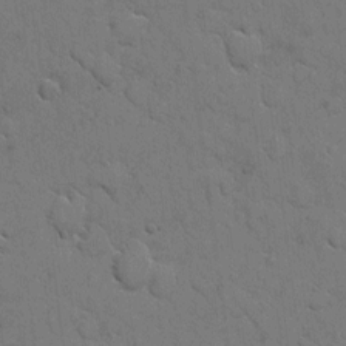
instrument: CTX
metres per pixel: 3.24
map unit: eHh
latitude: 5.7450
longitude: -65.0836
